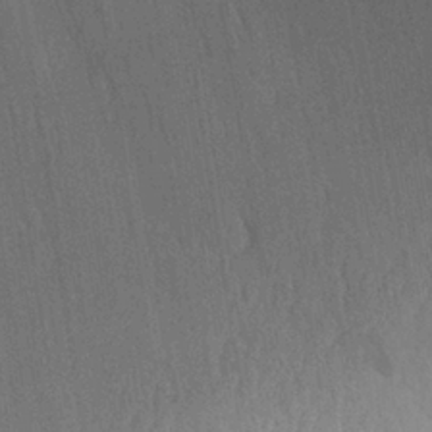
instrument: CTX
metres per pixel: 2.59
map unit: Aa
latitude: 27.9717
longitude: -143.7639
